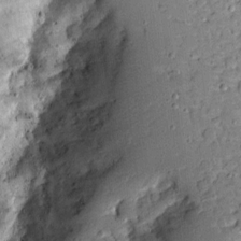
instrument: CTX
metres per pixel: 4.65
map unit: Ave
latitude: 13.3482
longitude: -138.4412
